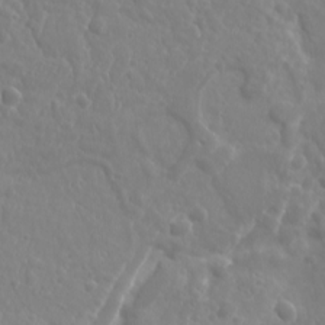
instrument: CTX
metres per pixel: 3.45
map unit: Ave
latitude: 18.1011
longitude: -133.3293
